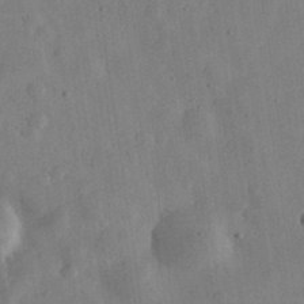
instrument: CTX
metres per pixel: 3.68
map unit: eHh
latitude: 31.0081
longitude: -75.6505
